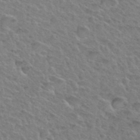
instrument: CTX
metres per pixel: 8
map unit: Hto
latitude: 35.8016
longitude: -50.1388
